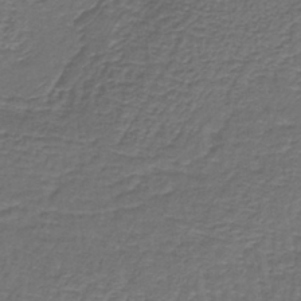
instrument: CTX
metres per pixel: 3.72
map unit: lHb
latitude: -39.8423
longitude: 60.8597
